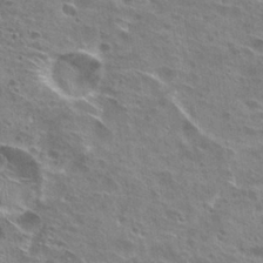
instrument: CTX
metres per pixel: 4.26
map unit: Hto
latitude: 28.3467
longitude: -44.6301
